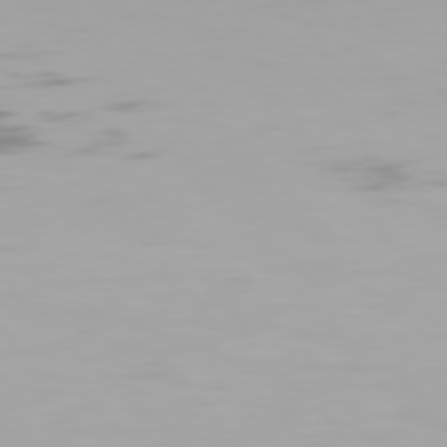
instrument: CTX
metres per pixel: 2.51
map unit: Hpe
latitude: 76.1766
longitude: -143.0270
